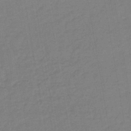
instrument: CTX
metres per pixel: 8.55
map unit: lHb
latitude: -43.0297
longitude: 73.8611
